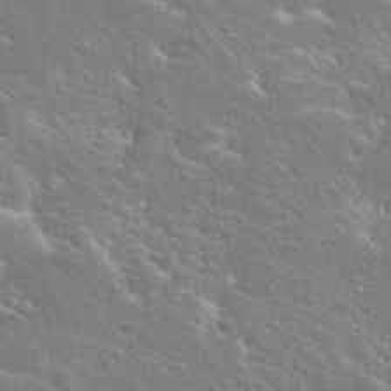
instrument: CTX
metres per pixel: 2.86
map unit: Hto
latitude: 25.3292
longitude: -44.8947
